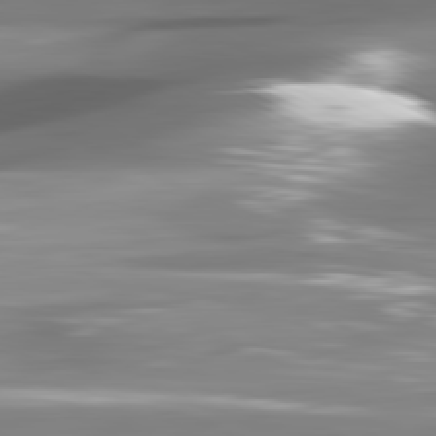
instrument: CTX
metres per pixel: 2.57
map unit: lApd
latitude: 81.5182
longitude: -145.3293
